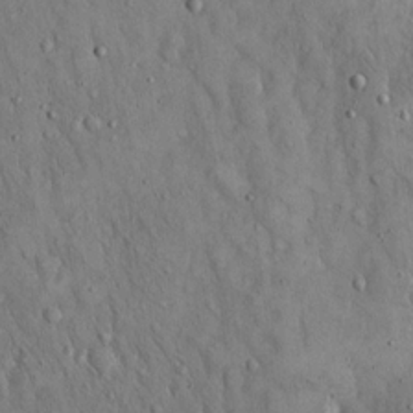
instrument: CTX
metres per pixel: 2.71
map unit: Hto
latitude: 14.9514
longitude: -58.5546
